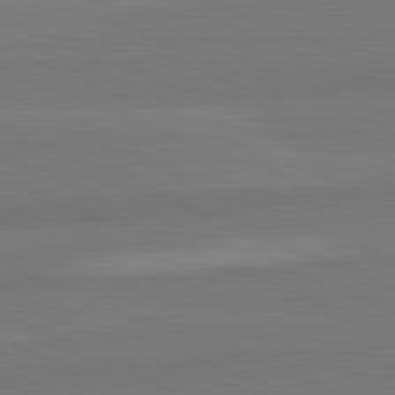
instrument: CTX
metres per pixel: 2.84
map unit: lApd
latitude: 82.4412
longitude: 156.4251
